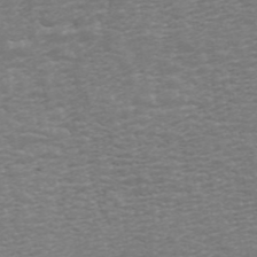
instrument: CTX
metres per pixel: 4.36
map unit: ANa
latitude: 45.2348
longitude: 31.1620
